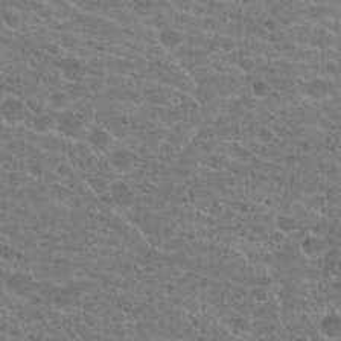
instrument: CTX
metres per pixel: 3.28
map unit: Hto
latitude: 22.3278
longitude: -43.6127
